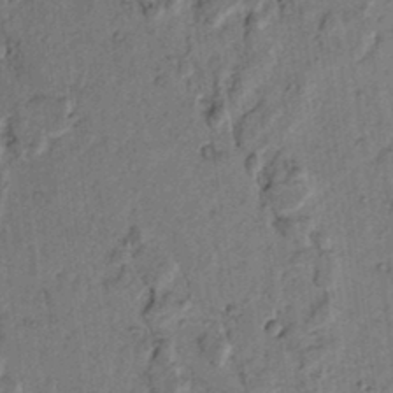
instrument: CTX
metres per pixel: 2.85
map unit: lAvf
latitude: 5.8394
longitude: 160.1039
